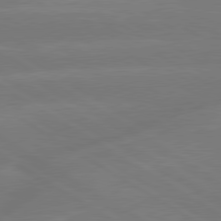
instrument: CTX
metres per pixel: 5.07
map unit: lApd
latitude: 79.7072
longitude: -143.7450
